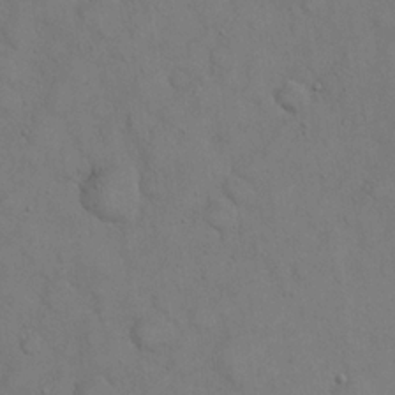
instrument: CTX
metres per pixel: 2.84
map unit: eHh
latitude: 20.9892
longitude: -59.4993
